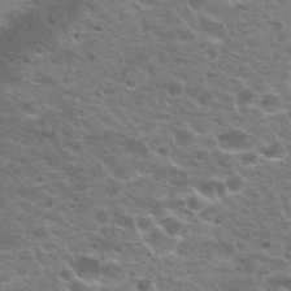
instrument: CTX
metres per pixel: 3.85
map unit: Nhu
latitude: 29.3670
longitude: -48.9892
